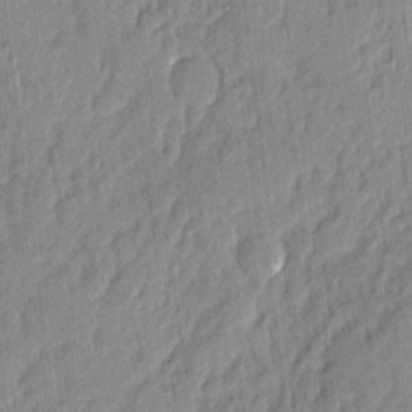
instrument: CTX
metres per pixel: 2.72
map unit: eHh
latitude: 5.0269
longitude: -76.8380
